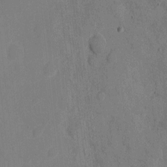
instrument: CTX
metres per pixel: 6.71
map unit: eHh
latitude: 10.1011
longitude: -67.6316
